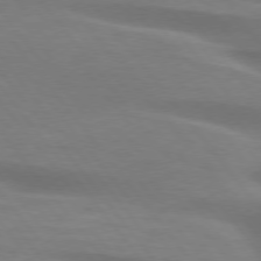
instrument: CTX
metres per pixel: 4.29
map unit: lApd
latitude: 75.7261
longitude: -60.1389
